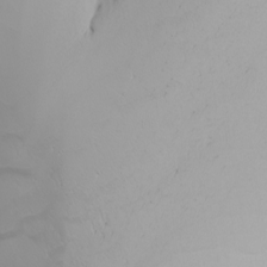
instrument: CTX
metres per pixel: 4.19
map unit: Nhu
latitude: -5.9745
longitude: -90.5168
